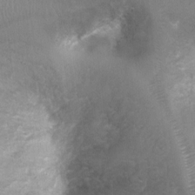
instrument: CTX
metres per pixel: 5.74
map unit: Ht
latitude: -3.0864
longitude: -28.4601
